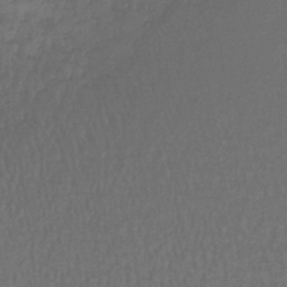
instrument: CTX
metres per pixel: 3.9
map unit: lHb
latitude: -43.4454
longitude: 59.3131
